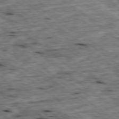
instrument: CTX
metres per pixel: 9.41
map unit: Ap
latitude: -79.1053
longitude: -88.6680
